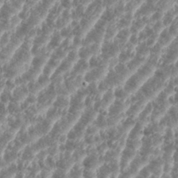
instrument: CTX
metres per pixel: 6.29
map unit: eHh
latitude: 35.3859
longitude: -135.8961
